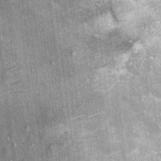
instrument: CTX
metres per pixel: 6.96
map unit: Ht
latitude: 10.0255
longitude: -38.0255
